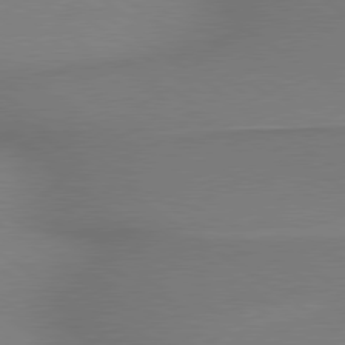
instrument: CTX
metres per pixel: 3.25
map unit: lApd
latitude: 79.2348
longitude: 178.7085
